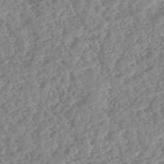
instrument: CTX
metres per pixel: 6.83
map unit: HNhu
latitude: -46.7085
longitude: 29.7856
